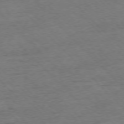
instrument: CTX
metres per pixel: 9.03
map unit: Ap
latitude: -77.6344
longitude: -61.8016
